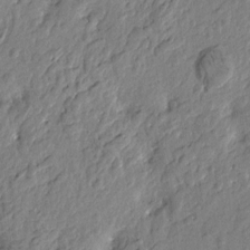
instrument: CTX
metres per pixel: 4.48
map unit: Htu
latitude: -2.6329
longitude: 179.7288
